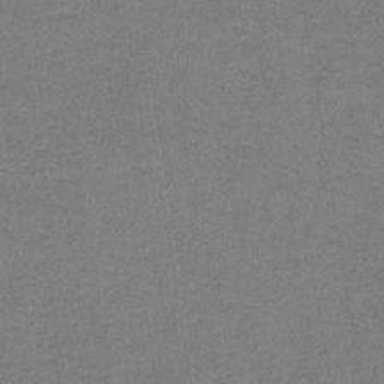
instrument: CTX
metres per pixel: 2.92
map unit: eAb
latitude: -36.9541
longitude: 52.3306
